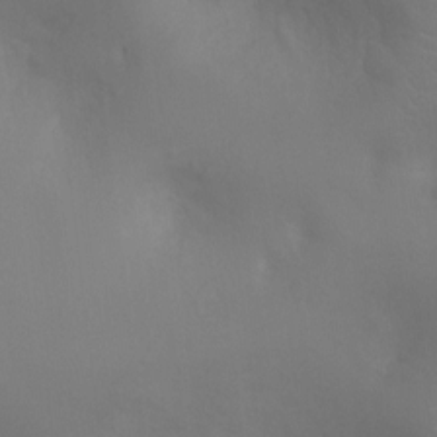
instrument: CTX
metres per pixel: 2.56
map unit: Ht
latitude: -5.1242
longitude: -26.0822
